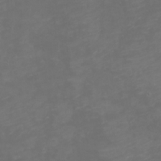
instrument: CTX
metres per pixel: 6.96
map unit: eHh
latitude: -1.2565
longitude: -79.0270
